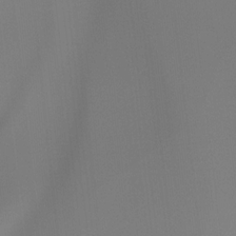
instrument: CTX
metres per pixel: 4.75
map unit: Hto
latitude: -7.5777
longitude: -47.3104
